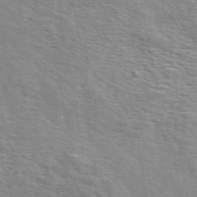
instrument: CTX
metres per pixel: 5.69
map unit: ANa
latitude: 49.2159
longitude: -74.4412
